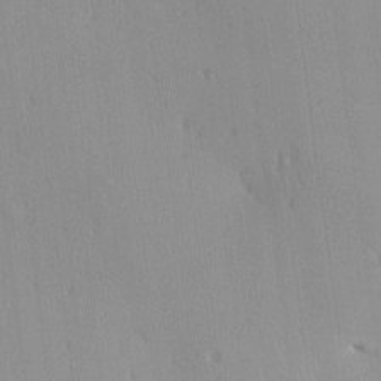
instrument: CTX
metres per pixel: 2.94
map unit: lAa
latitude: -10.3117
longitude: -124.4034
